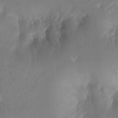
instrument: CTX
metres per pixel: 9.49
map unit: Nhu
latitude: -15.4644
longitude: -57.1025
